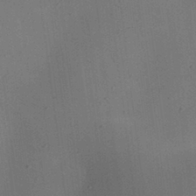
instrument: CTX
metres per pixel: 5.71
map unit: eHh
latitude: 25.5749
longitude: -70.5168
